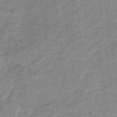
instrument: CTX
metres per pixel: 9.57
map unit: eHb
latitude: -37.7477
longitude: 77.7856
